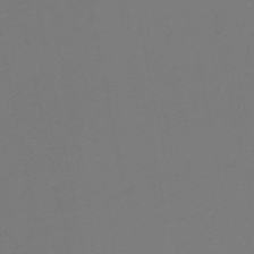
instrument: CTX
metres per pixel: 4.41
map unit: lHb
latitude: -50.1795
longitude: 80.9353
